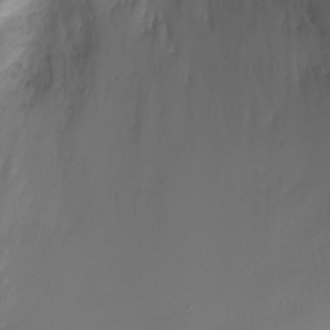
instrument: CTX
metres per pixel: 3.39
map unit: Ht
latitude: -0.8408
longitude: -18.6868
